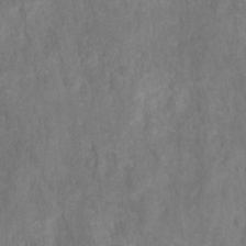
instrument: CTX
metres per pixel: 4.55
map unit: HNhu
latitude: -28.1417
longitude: 73.2376
